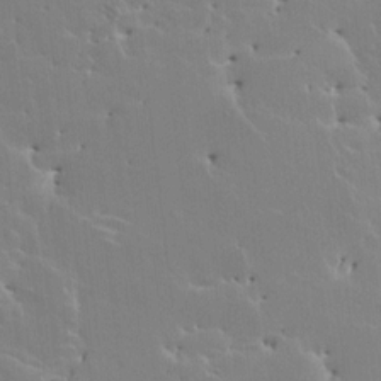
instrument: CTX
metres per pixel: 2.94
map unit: HNhu
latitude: 4.8002
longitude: 4.1039
